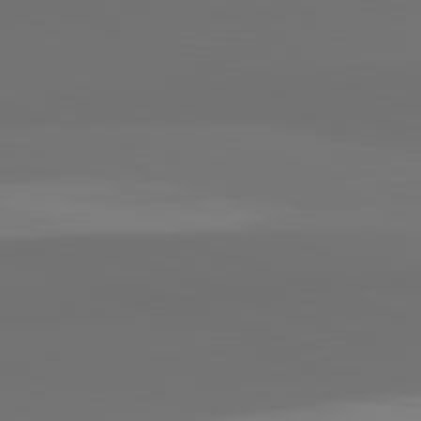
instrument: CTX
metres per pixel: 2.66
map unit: lApd
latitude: 82.4034
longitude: 159.5399
